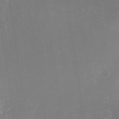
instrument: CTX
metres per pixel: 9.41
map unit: Nhe
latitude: -32.3873
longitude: -117.2348
